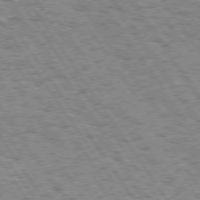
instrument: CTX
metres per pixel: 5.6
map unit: Hpe
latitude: 73.7450
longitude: -138.9514
